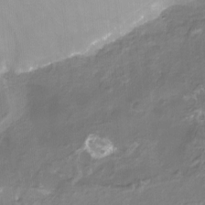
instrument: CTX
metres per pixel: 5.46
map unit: Nhu
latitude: -14.4062
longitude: -59.1025
